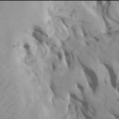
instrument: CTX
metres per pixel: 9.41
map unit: Htu
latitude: -6.0094
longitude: -76.5545
